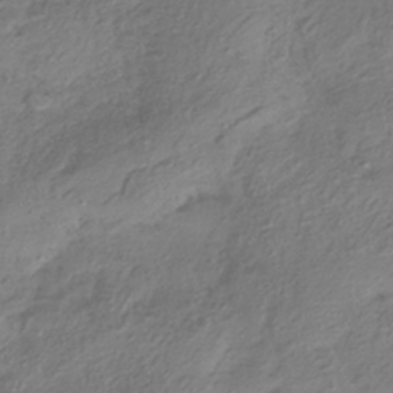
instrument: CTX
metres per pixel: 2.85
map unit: HNhu
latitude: -41.7100
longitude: 107.1620
